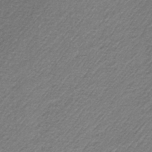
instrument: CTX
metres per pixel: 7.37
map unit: lHb
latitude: -34.9542
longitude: 61.5966
